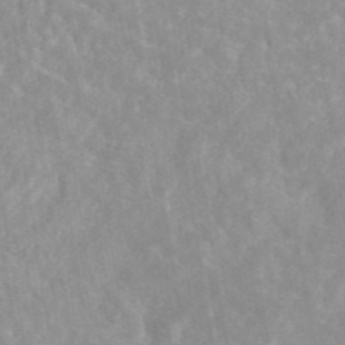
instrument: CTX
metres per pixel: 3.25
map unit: eAb
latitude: 45.1025
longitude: 127.0108
